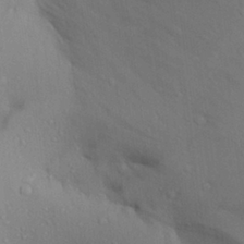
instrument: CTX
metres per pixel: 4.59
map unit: Aa
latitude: 29.3481
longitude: -132.7057
